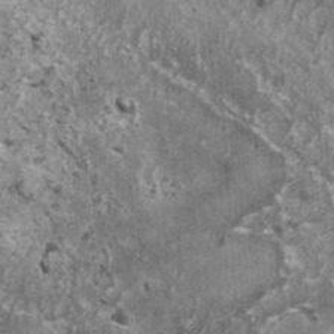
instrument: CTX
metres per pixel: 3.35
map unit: HNhu
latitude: 2.1766
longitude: 5.0675
